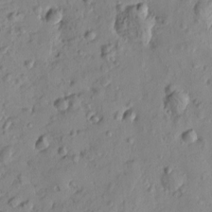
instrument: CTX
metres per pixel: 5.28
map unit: Htu
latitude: -3.1620
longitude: -175.9528
